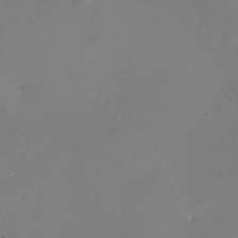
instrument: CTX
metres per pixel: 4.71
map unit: Nhu
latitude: -25.8800
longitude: -72.5924
